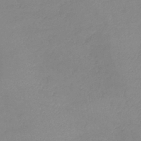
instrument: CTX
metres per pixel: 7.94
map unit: lHb
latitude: -41.1620
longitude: 74.3307
